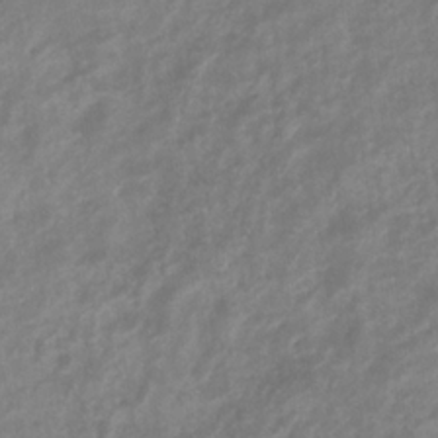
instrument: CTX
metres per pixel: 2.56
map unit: eHb
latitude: -32.6897
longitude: 75.6911
